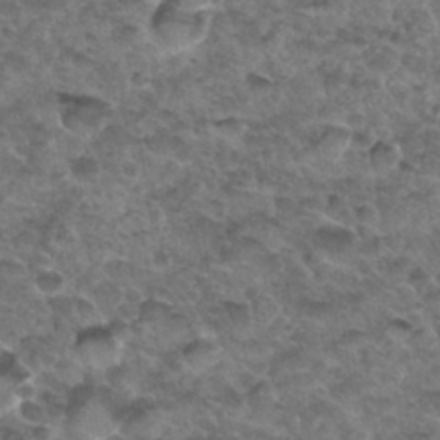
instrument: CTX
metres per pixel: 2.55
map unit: Hto
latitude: 32.8569
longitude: -48.6490
